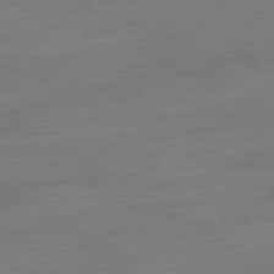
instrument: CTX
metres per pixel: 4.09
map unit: Ap
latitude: -79.2187
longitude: -63.6505
